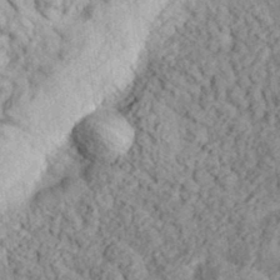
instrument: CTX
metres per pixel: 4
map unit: eHh
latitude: 36.1200
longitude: -79.0648
